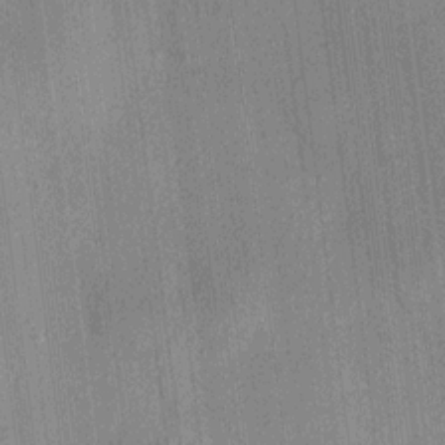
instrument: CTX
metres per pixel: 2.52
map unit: HNhu
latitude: 7.6505
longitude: 13.7289
